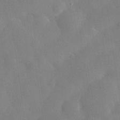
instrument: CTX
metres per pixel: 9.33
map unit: eHh
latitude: 31.2348
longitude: -72.3279
